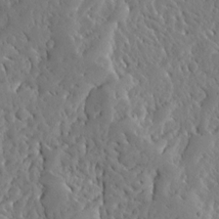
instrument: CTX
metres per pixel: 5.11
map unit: Ave
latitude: 12.8947
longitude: -136.4979
